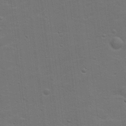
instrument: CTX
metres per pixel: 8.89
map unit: Hto
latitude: 17.6694
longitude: -38.5357
